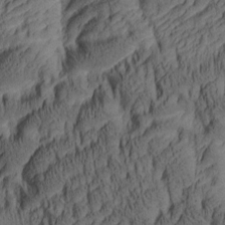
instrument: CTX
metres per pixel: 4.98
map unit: lAa
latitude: 5.2348
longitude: -115.3292
